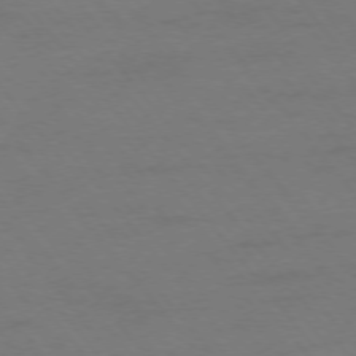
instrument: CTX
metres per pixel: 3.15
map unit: Ap
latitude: -76.2928
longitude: -89.0459
